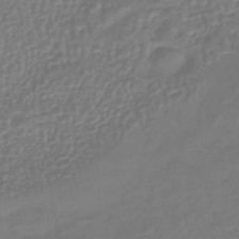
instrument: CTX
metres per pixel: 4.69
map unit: lHb
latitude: -41.4832
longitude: 65.5588
